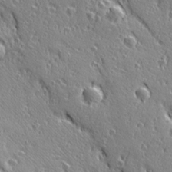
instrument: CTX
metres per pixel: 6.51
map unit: Ave
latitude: 21.0459
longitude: -136.0444
